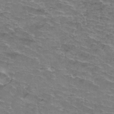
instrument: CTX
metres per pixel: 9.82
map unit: Hto
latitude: 37.3104
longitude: -41.5938
